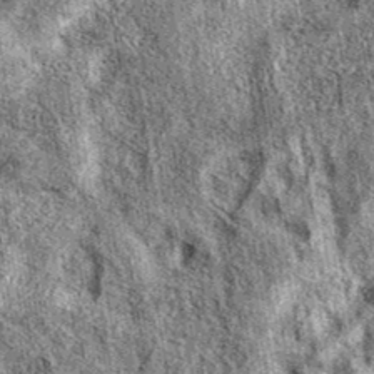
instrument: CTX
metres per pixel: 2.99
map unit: eAb
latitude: 37.9150
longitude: 105.7855
